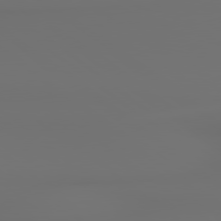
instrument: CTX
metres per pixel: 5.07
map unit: lApd
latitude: 79.4805
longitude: 177.4643
